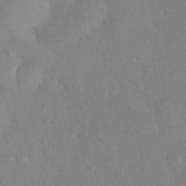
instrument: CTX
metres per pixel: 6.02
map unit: Nhu
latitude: 26.0822
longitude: -57.6504
